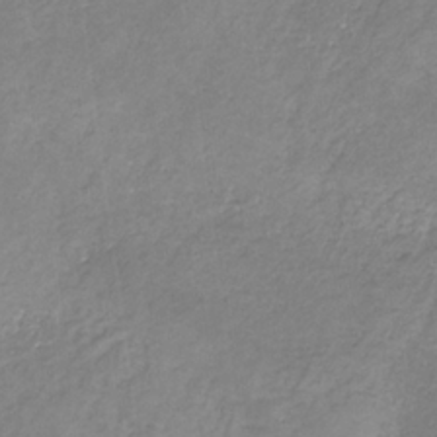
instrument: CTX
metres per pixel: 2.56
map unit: eHb
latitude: -31.3887
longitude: 67.4076
